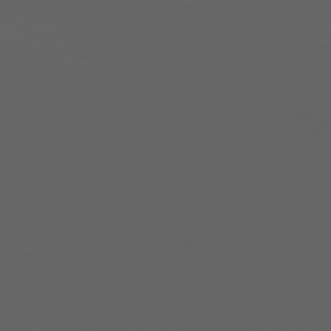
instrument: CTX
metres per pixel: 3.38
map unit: Ap
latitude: -80.0472
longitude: -93.3292
